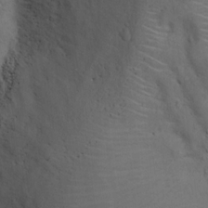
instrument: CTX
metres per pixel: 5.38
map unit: Ht
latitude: 13.1403
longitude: -39.8772
